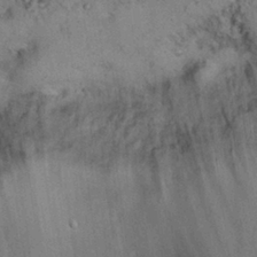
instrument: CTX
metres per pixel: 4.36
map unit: Nhu
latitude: 27.0270
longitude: -68.7435
